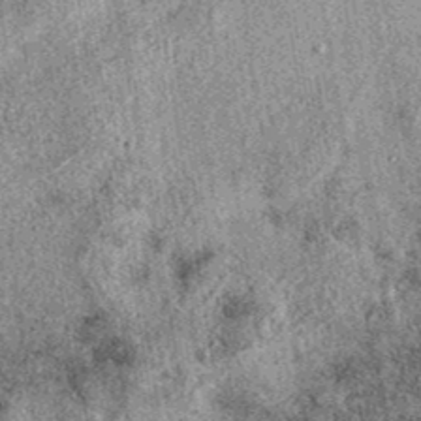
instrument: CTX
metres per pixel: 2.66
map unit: eAb
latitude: 39.5938
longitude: 110.6519
